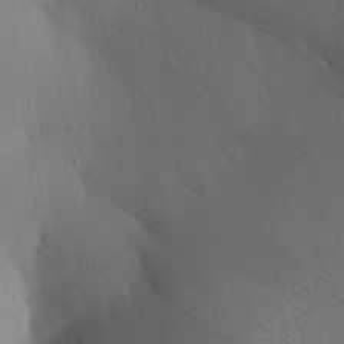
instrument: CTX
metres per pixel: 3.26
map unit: Aa
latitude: 27.3104
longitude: -147.3860
